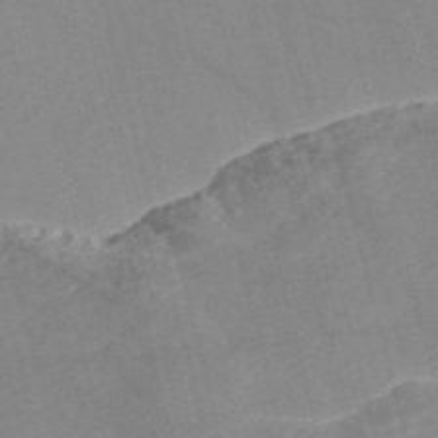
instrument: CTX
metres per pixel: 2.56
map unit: Nve
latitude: -56.9919
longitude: 51.4832
